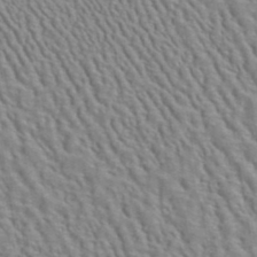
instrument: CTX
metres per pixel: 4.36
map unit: ANa
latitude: 40.9702
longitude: 29.1053
